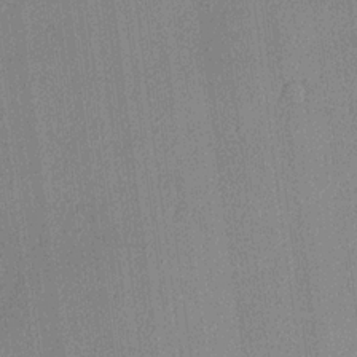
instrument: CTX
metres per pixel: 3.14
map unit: lHvf
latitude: 20.3090
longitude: 141.5210
